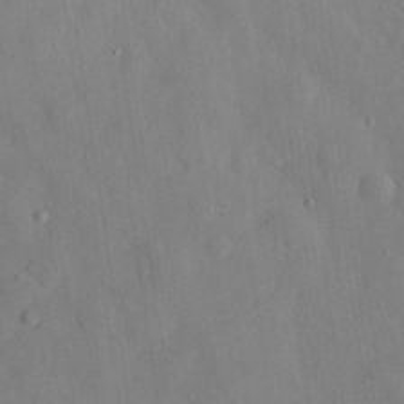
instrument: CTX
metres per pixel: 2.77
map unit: eHh
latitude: 28.6301
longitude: -78.1578
